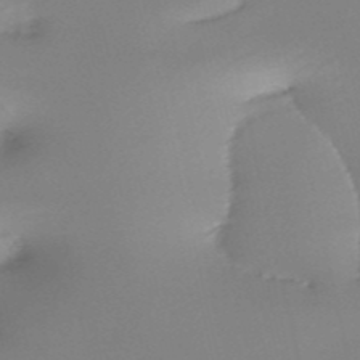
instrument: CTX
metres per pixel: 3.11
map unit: eHh
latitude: -53.3509
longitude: -24.2333
